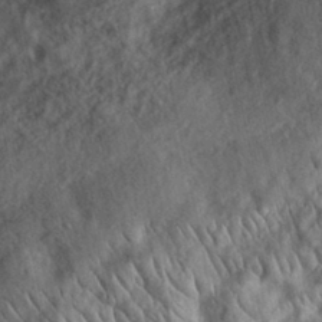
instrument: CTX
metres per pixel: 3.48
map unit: eHh
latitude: 30.6302
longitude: -71.8961
